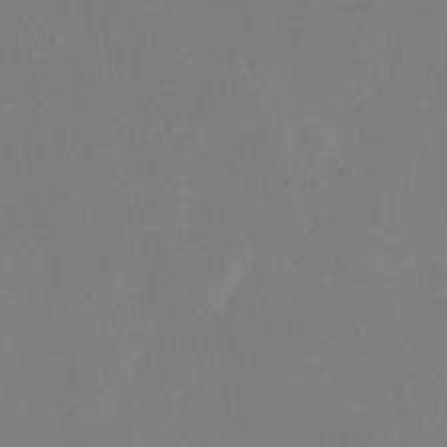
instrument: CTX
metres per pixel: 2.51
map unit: eHh
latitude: 18.8380
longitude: -71.0080
